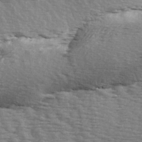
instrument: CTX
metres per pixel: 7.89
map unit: Ave
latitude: 14.6491
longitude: -104.9703
